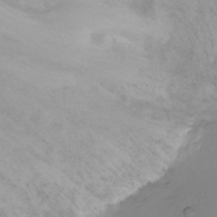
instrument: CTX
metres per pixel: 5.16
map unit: Ht
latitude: -2.2361
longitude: -29.3104
